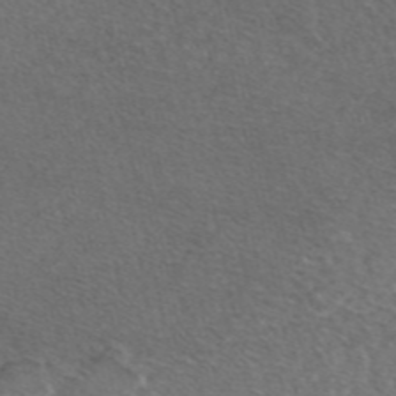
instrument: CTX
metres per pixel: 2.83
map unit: eAb
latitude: 47.6694
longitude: 112.6897
